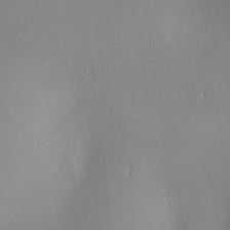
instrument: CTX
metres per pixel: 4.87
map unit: lAa
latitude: 1.6882
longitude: -117.5371
